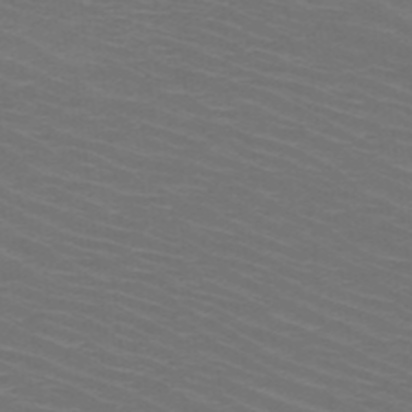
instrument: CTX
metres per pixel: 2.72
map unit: HNb
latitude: -48.7841
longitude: -45.7260
